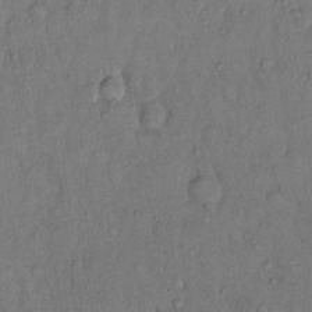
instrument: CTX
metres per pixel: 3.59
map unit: Hto
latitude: 11.0648
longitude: -60.8191
